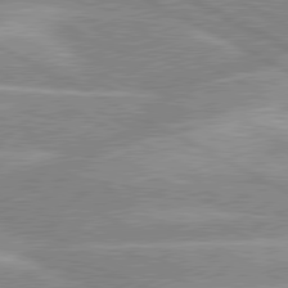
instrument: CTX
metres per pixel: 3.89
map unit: lApd
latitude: 80.2900
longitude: -125.1592
